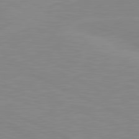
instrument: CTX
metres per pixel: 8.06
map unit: lApd
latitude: 81.6127
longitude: -172.3089
